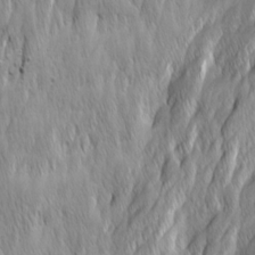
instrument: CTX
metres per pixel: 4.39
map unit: Ave
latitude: 15.1404
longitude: -135.4615
